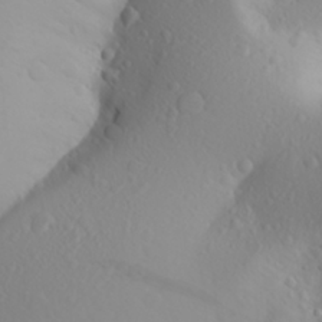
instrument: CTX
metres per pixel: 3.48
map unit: Aa
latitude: 25.5749
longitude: -146.4412
